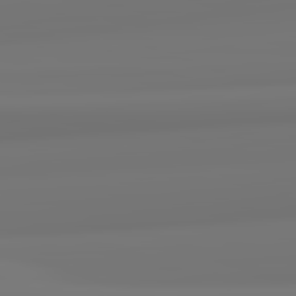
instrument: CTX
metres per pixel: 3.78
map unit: lApd
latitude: 82.6112
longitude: 170.8219
